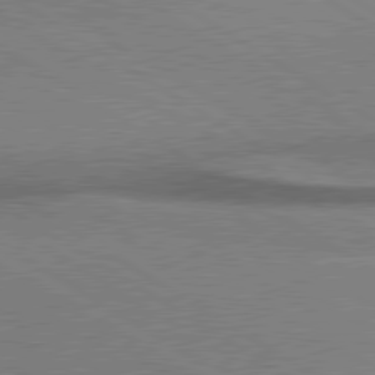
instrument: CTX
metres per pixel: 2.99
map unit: lApd
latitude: 80.2900
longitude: 164.9164
